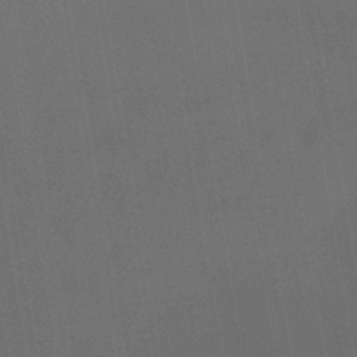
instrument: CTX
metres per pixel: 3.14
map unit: lHb
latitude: -41.8989
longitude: 78.2550
